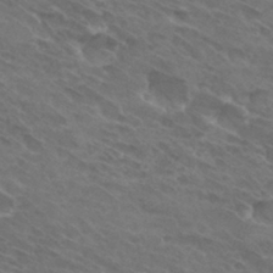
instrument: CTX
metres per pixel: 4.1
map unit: Hto
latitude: 32.1200
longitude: -44.1011
